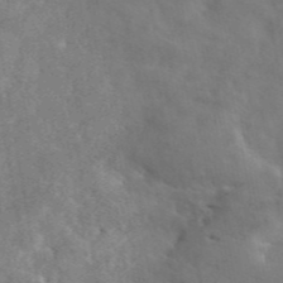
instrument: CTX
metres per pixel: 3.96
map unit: eAb
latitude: 45.3292
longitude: 116.9919
